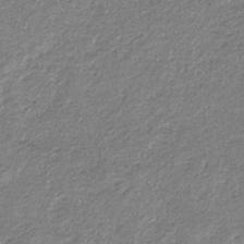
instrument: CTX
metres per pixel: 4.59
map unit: eHb
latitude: -31.1242
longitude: 69.0675
